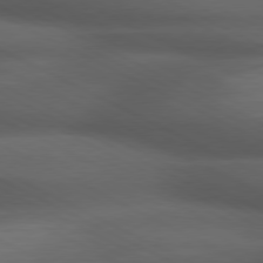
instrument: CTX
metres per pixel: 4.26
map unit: lApd
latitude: 79.4238
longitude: -120.7813
